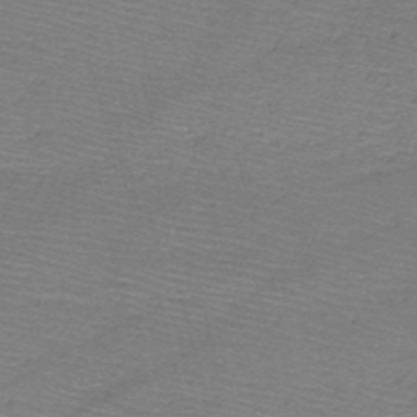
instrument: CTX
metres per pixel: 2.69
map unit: HNb
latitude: -49.8045
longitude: -41.8016
